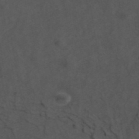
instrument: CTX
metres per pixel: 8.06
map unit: ANa
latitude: 44.0633
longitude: 24.5763
